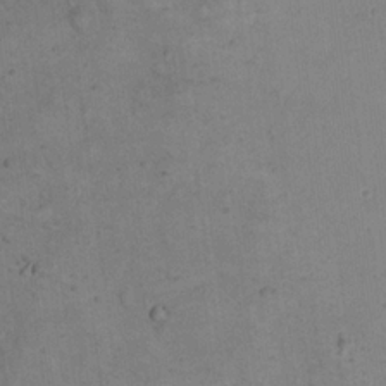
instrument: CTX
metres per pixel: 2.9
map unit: eHh
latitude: 20.8191
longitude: -61.9906
